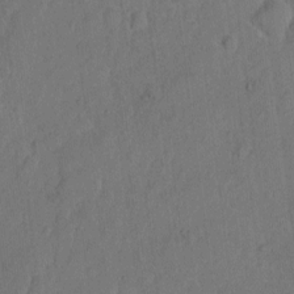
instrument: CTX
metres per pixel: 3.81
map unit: Hto
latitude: 5.0836
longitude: -61.1025
